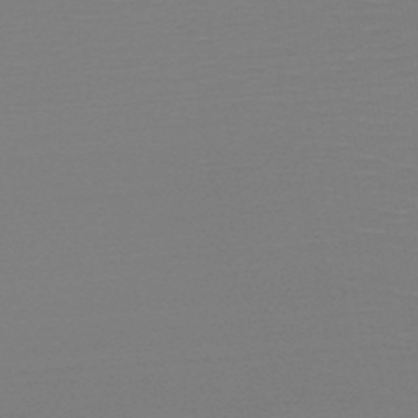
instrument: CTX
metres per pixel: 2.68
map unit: HNb
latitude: -49.6533
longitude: -43.1025
